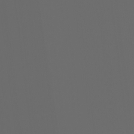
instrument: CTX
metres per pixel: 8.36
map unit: Ht
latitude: -3.8233
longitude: -60.7624
